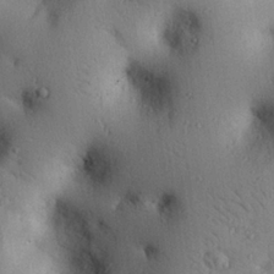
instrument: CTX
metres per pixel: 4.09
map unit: eHh
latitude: 25.6504
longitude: -76.7435
